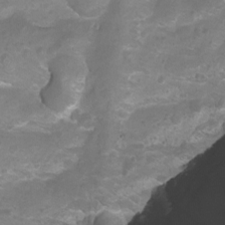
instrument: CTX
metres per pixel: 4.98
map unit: Nhu
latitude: -7.3698
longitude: -40.5167
